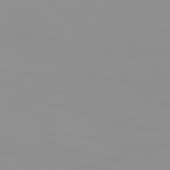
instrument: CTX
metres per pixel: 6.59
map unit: Hpe
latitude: 77.3292
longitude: -140.1766
